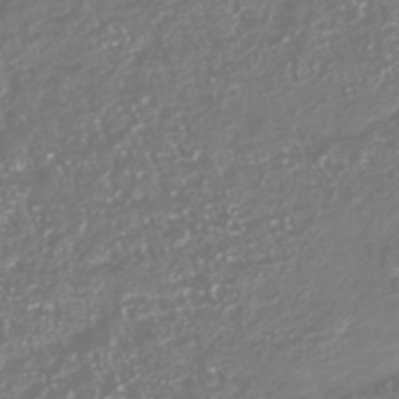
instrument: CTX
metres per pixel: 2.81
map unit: Nhu
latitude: -40.5007
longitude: -82.2900
